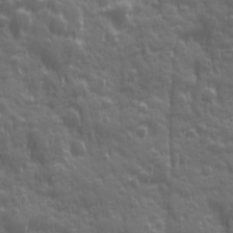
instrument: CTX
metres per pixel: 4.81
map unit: Ave
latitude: 12.3090
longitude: -104.2712
